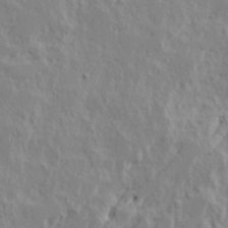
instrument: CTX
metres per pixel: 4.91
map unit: Ave
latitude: 15.5938
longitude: -137.9150
